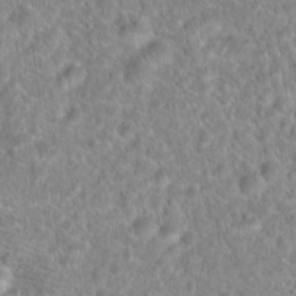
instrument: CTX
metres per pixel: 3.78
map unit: Hto
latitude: 18.1955
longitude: -41.0080
